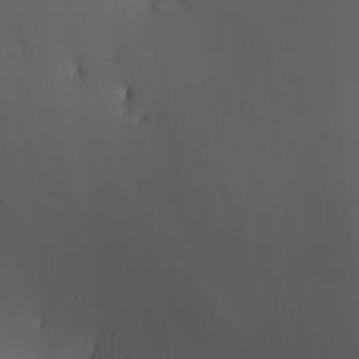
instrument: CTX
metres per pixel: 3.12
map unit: Hve
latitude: 2.6679
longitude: -120.9514
